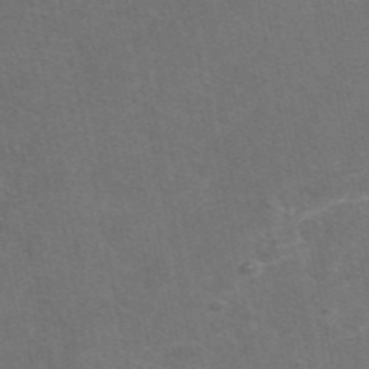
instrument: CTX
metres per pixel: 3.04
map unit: eAb
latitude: 47.6127
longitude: 115.8800
